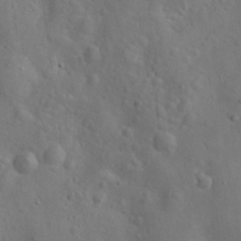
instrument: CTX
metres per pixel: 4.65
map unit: Hto
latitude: 18.1577
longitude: -53.8017
